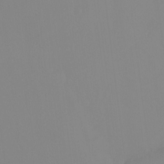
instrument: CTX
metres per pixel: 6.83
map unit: Ht
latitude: -14.7464
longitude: -50.2900
